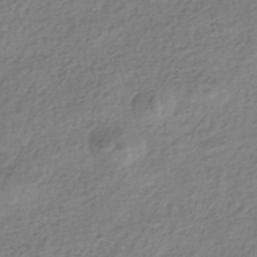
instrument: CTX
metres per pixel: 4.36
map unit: HNhu
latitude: -42.8785
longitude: 98.6896
